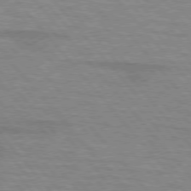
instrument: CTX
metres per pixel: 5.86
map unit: lApd
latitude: 76.2900
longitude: -83.7071
